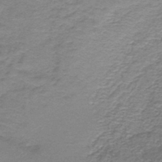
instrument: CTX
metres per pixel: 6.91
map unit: HNb
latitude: -44.5385
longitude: 52.6707
